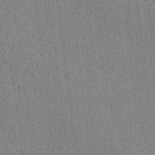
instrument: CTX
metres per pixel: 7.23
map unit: lAvf
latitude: 1.4426
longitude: -107.0647
